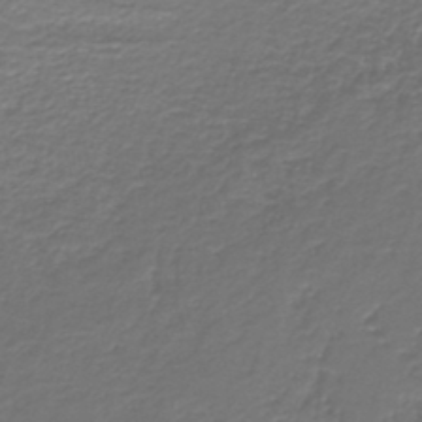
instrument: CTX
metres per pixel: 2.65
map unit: HNb
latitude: -43.5966
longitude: 50.0472
